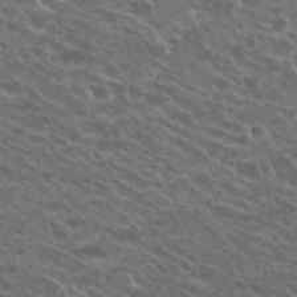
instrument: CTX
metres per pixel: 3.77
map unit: Hto
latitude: 25.2725
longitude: -40.0255
